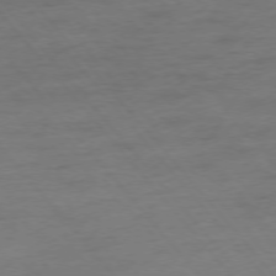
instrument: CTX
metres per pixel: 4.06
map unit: Hpe
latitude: -76.5007
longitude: -15.4238
